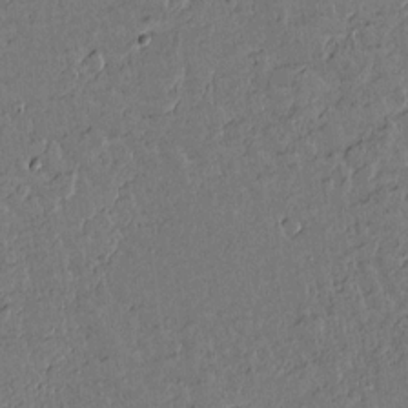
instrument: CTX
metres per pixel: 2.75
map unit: lAvf
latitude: 15.3293
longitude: -127.3482
